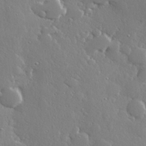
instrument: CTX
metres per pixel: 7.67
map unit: Hve
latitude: 28.7813
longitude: -91.8583
